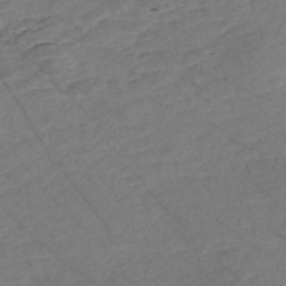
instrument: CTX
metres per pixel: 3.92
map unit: Nve
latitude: -57.2754
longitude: 53.7855
